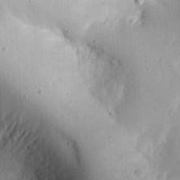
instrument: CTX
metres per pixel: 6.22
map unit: Aa
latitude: 29.3670
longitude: -132.8191
